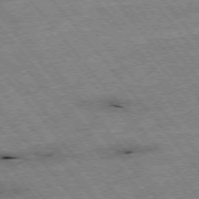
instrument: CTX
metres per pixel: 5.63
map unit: Hpe
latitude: -75.8801
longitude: -21.5749
